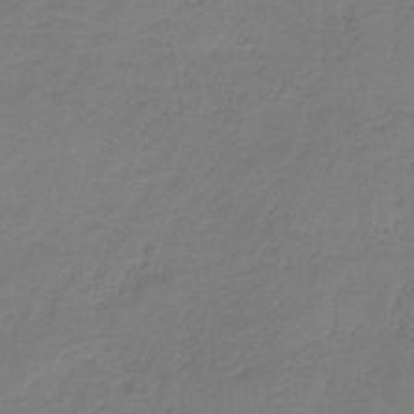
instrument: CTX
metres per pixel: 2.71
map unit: HNb
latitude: -35.3132
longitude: 53.8611
